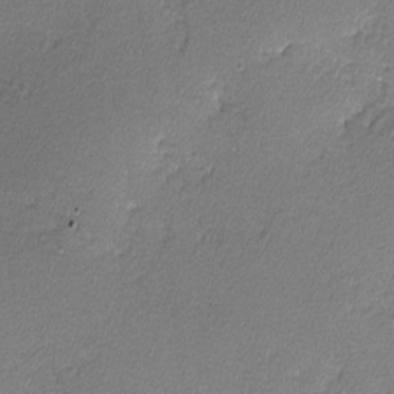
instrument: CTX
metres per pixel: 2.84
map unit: lHvf
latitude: -11.8422
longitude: -102.4601
